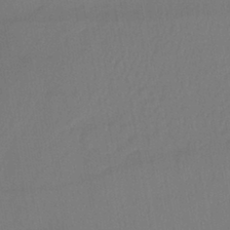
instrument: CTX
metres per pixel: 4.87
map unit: lHb
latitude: -42.6518
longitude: 73.8422
